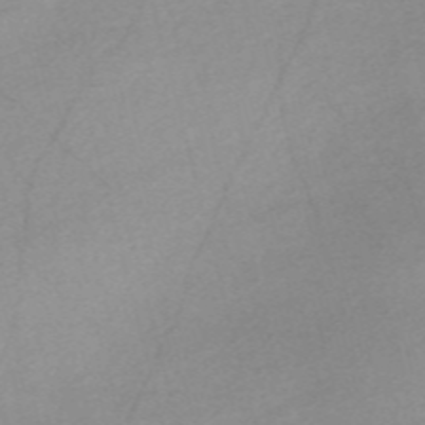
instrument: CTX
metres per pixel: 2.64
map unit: Nve
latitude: -57.2187
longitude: 61.1053
